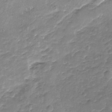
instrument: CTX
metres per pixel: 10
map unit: Nhu
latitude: -18.3495
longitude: -57.3481
